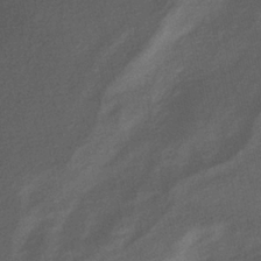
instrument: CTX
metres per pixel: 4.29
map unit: eHb
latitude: -33.2754
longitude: 74.1228
